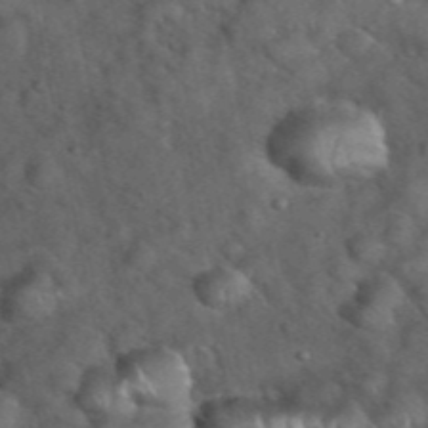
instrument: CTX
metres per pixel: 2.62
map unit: eHh
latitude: 39.4615
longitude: -56.9135
